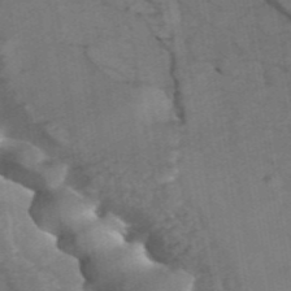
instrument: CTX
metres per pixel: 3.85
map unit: ANa
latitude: 44.1200
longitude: 25.7666
